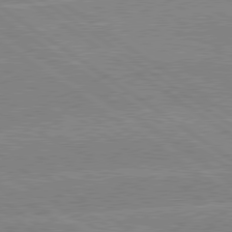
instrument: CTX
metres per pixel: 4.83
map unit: lApd
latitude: 79.4994
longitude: -132.0444
